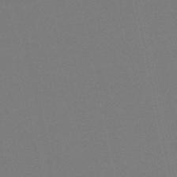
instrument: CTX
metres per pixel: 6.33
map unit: HNb
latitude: -49.8045
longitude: -52.3467
